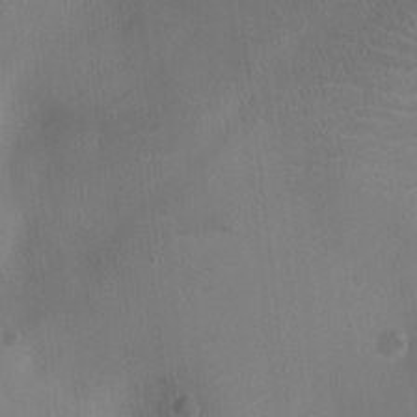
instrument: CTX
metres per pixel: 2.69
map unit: Ht
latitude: -4.1794
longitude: -17.0081
